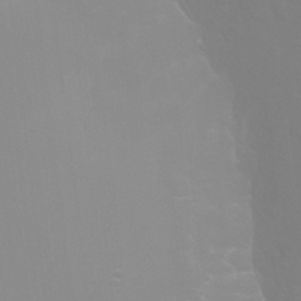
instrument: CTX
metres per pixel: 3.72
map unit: Ht
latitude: -6.7274
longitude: -29.7072
